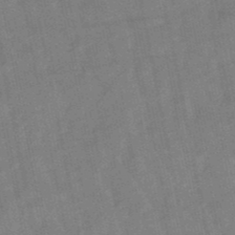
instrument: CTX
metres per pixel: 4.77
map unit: lHb
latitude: -48.9920
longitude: 78.3117
